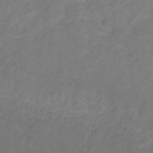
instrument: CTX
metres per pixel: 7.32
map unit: lHb
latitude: -30.9164
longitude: 65.4266
